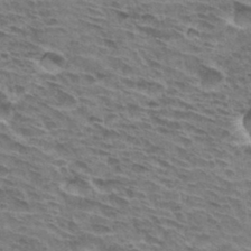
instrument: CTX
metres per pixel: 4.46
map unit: Hto
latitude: 32.9703
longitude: -44.7813
